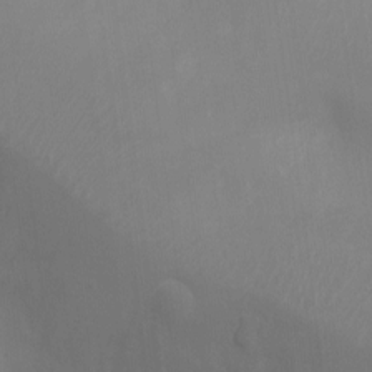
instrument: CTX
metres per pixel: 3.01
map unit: Ht
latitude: -8.7274
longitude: -27.8017
